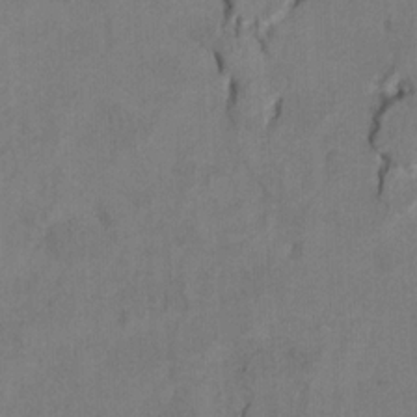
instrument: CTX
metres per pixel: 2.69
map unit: Ht
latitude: 9.6505
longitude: -32.8947
